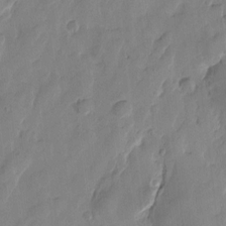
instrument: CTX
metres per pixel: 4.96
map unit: Htu
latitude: -1.8045
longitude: -176.7057
